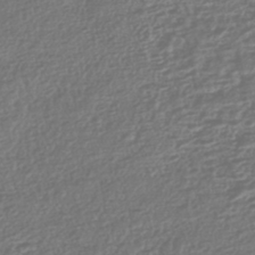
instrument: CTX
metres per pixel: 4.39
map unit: HNhu
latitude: -43.7855
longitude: 100.5006
